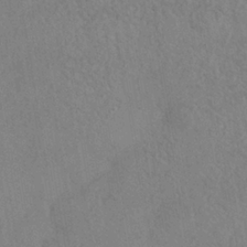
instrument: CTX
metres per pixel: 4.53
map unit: Nhe
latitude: -36.9163
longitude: -177.5371
